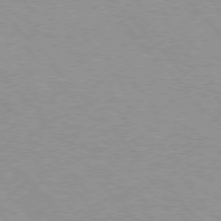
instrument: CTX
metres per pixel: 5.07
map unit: Hpe
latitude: 76.1577
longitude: -152.5168
